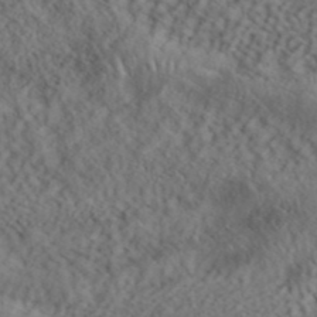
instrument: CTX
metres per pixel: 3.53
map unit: ANa
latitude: 42.2712
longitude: 55.2187
